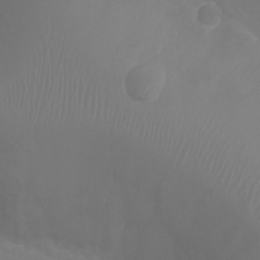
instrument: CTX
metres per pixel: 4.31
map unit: Ht
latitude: -3.5966
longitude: -18.9324
